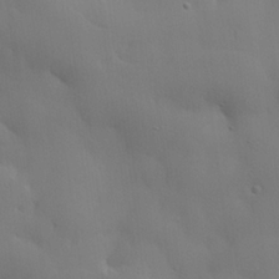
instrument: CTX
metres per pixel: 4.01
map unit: lHvf
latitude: 21.8017
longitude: 145.8989
